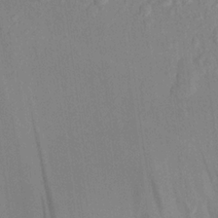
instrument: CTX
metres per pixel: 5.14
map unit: Aa
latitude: 21.5749
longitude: -143.2915
